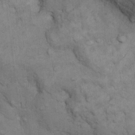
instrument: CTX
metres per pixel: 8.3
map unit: Nhu
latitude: 9.4049
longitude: -23.4993
